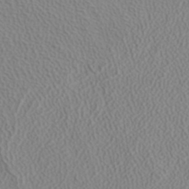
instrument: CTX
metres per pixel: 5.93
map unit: ANa
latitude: 38.0255
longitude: 23.1998
